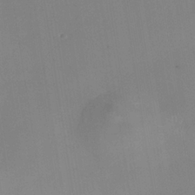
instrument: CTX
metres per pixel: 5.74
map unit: Nhe
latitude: -37.3698
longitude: -118.2144
